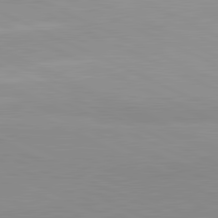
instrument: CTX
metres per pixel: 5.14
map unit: lApd
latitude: 81.9150
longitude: 179.8044
